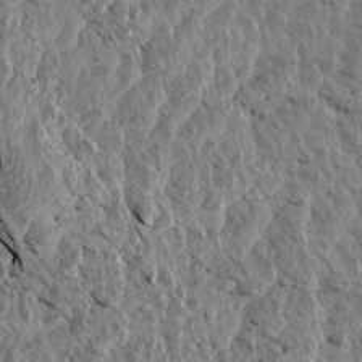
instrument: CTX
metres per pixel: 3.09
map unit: Aa
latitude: 14.5735
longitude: -141.8583
